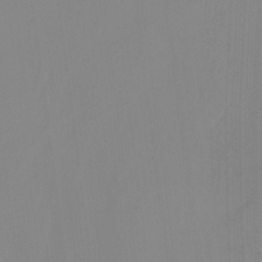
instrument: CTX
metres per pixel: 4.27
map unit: Nhu
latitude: -13.8800
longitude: -57.1781
